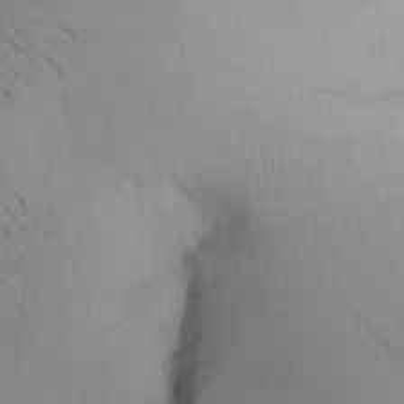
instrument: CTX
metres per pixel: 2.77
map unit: Aa
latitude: 22.2711
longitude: -146.3090
